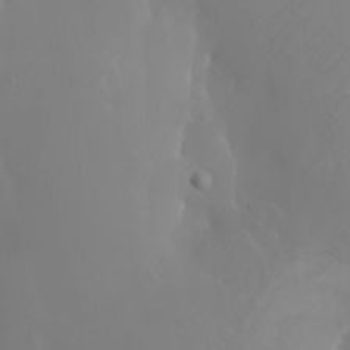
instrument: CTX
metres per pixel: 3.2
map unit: Nhu
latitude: -6.7463
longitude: -88.6869
